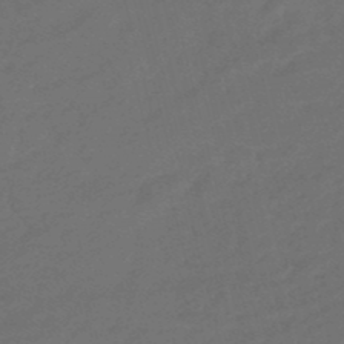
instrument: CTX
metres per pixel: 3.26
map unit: eHb
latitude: -47.9745
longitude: 86.7841
